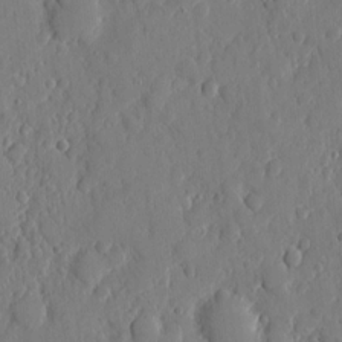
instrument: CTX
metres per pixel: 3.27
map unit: eHh
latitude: 6.2900
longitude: -72.8191
